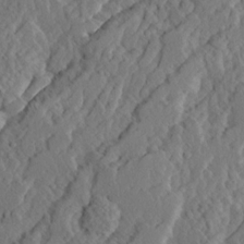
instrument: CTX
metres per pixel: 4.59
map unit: Ave
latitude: 14.6869
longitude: -136.3845
